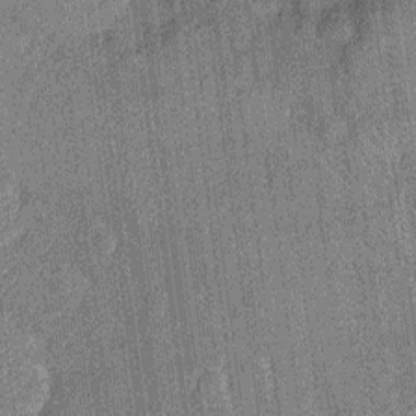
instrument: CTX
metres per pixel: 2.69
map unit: Nhu
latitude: -13.8234
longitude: -23.9906
